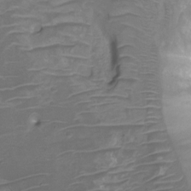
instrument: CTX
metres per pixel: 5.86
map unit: HNhu
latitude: -20.9163
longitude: 85.3698
